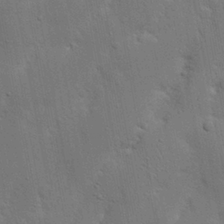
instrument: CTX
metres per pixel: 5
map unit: Nhu
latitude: 18.8947
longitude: -75.1403
